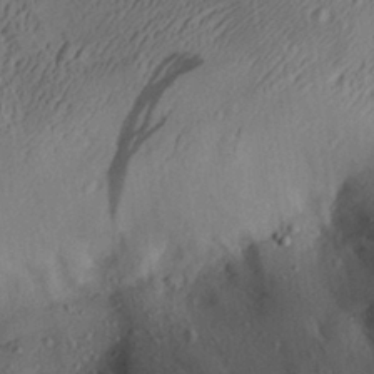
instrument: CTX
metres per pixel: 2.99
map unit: Aa
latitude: 28.8380
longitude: -135.8583
